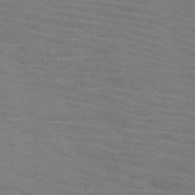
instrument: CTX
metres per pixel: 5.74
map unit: HNb
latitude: -46.7274
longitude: -47.4049
